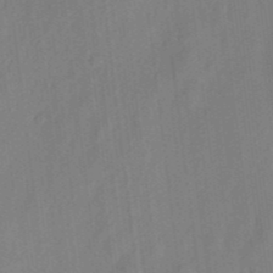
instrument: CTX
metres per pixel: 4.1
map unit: eHh
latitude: 5.8394
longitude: -73.8395
